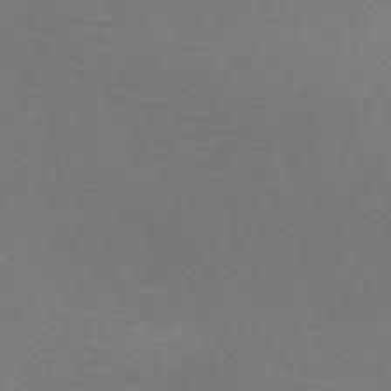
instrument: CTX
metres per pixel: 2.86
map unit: HNb
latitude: -50.2550
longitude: -44.0255
